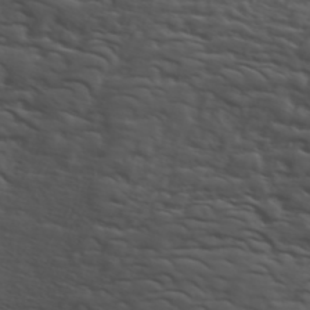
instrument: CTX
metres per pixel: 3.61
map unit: ANa
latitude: 45.3670
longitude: -83.5938
